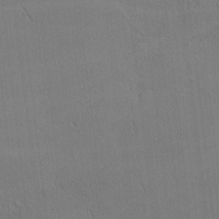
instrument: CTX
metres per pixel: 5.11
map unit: Nhu
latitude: 0.9702
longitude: -78.7247
